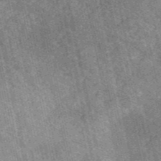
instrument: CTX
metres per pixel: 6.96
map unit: HNb
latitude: -53.1053
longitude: -38.4790
